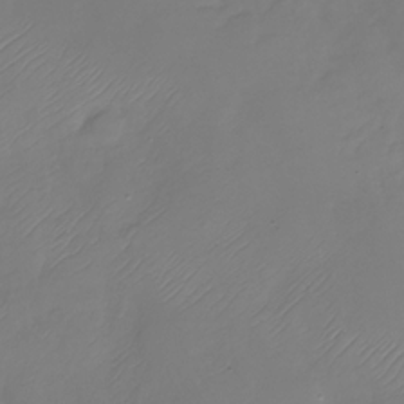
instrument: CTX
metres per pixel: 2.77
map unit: Nhu
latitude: -28.6519
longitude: -59.4615
